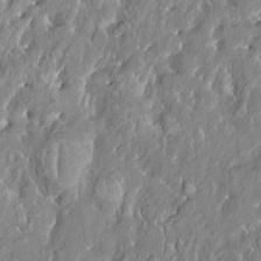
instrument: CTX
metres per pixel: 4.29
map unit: HNhu
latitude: 2.7057
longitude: 8.4251
